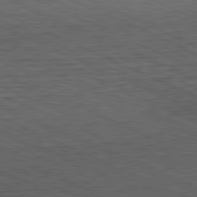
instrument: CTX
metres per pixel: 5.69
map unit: Hpe
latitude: -81.7100
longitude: 11.0487
